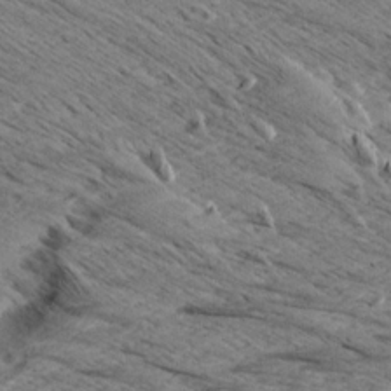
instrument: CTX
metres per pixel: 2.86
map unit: Aa
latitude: 8.5168
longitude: -139.0647
